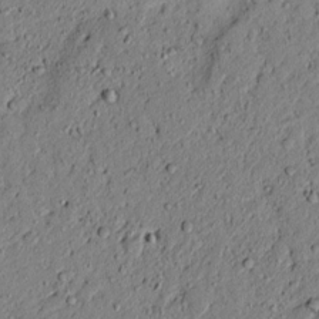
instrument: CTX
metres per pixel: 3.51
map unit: lAvf
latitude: 5.6694
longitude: 167.7100
